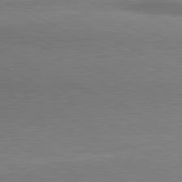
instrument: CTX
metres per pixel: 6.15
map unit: lApd
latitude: 80.9136
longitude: 165.0298
